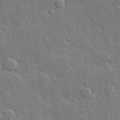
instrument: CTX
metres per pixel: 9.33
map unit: Hve
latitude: 25.3103
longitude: 149.6911
